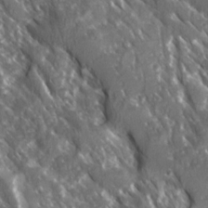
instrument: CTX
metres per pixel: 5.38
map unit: Ave
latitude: 15.1970
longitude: -132.4790
